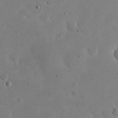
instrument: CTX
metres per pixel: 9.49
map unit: eHh
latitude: 21.0837
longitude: -68.7246
